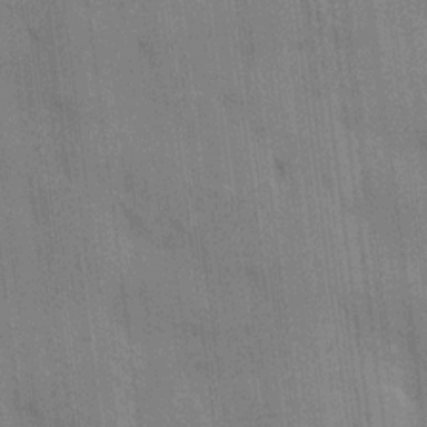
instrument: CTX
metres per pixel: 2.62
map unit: HNhu
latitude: 14.5735
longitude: 13.0487
